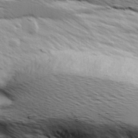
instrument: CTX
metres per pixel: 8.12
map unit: Ave
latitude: 8.3278
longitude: -104.4790
